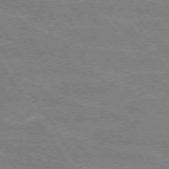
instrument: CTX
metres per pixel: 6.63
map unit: lApd
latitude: 73.0081
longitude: -56.8191
